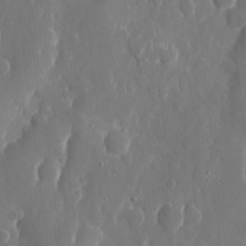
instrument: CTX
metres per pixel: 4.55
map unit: eHh
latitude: 10.5924
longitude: -70.9514
